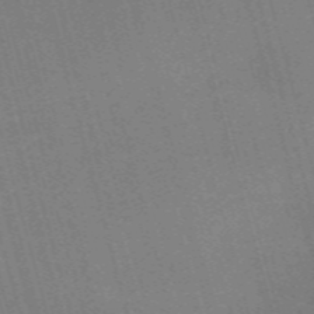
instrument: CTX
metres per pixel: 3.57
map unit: Nve
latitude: -59.5210
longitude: 62.7652
